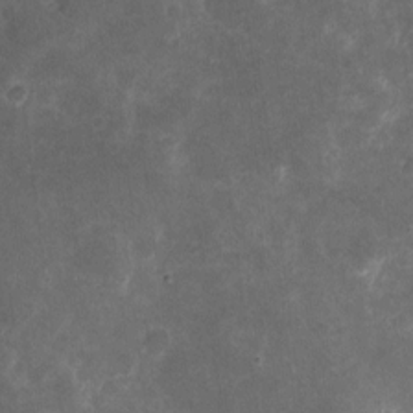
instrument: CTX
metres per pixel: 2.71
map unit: eHh
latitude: 4.4601
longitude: -71.3859
